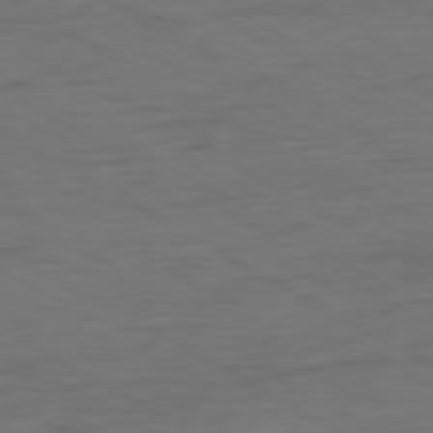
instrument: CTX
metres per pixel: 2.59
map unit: Ap
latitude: -81.3888
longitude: -79.2159
